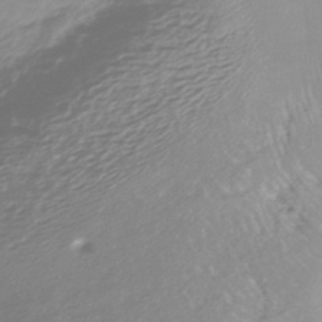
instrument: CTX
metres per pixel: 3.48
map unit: HNhu
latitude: -44.9542
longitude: 99.0297
